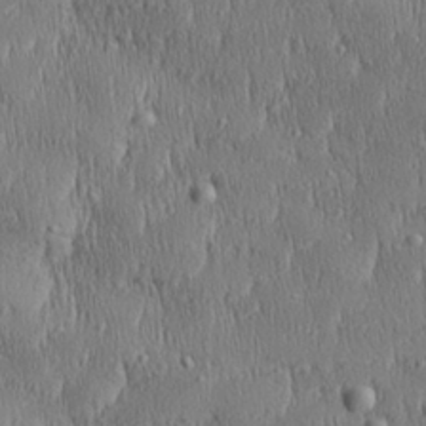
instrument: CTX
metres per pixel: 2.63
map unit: Aa
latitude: 28.4979
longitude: -138.1389
